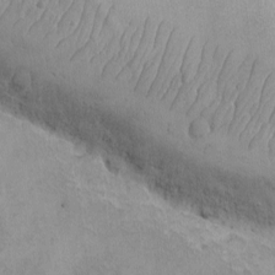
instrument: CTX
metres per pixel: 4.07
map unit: eHh
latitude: -9.6533
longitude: -67.2348
